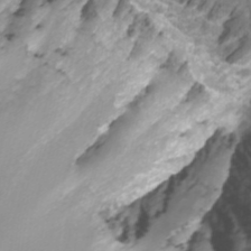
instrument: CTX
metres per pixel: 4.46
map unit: Nhu
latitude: -7.6533
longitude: -77.2348
